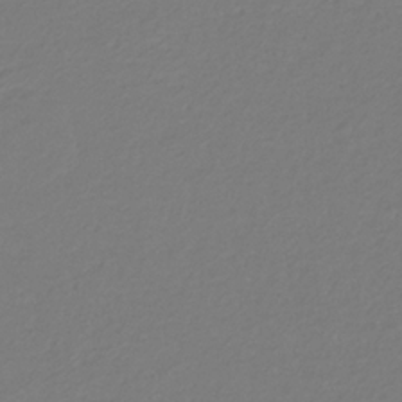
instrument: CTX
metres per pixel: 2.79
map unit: eHb
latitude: -29.8422
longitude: 67.8044
